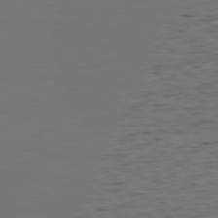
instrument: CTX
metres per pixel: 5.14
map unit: Ap
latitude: -78.7085
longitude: -79.8206
